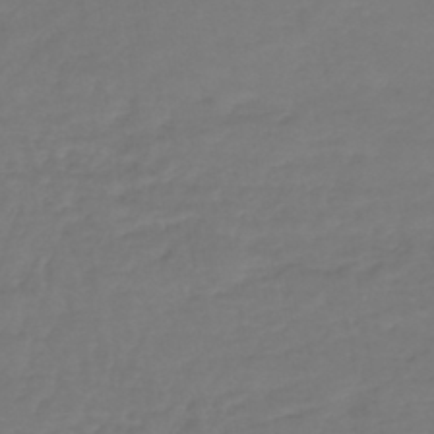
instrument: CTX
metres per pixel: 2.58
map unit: lHb
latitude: -42.6896
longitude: 68.5762
